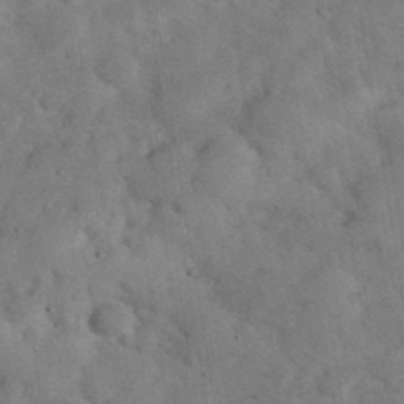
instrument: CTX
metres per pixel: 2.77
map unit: eHh
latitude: 37.5938
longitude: -67.3481
